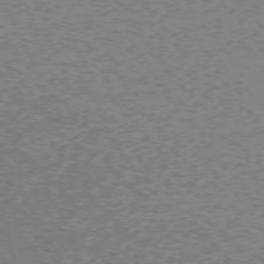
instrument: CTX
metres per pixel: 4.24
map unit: Ap
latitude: -75.9367
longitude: -60.9324
